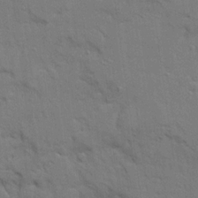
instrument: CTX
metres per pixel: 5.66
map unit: Ave
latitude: 22.7435
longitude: -130.4979
